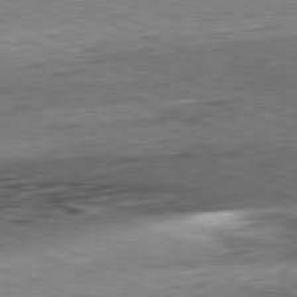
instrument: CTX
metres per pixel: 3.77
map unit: Hpe
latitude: -82.3684
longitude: 14.0661
